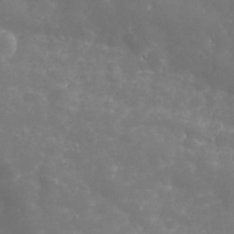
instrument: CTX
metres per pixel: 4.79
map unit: Nhu
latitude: 24.4601
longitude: -61.6316
